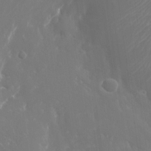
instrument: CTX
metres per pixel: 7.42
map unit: Nhu
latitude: -25.1053
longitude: -72.4790
